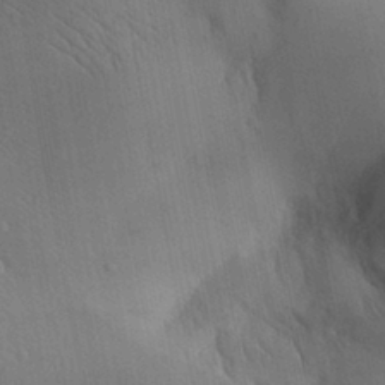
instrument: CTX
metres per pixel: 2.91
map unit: Aa
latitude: 30.0633
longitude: -143.0270
